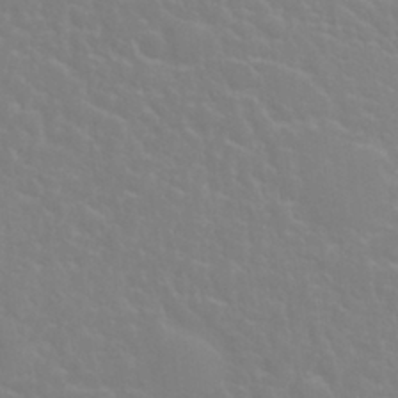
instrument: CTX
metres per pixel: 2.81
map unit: Nhu
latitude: 28.4223
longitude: -52.0633
